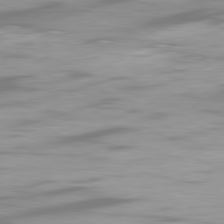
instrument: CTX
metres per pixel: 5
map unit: Ap
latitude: -81.6344
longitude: -61.1025
